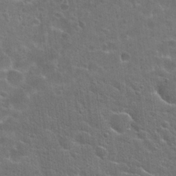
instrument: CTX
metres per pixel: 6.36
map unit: Hto
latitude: 23.0647
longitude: -44.3845
